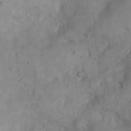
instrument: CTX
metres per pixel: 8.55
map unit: eHh
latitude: 21.0081
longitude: -61.2726
